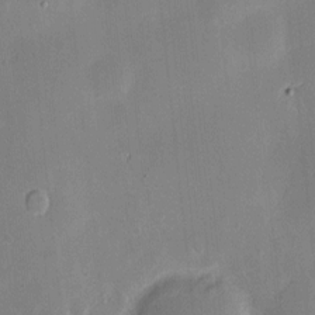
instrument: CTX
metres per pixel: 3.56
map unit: Hve
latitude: -10.9920
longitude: 175.5399
